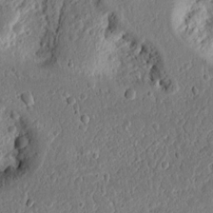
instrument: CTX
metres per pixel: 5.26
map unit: Ht
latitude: 11.1781
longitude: -75.4049
